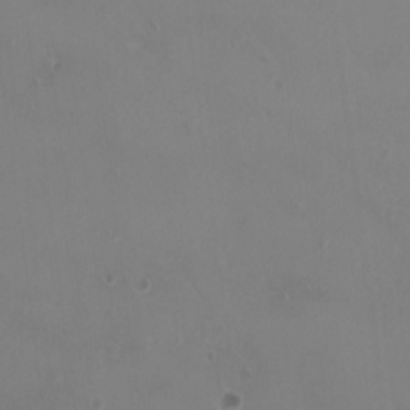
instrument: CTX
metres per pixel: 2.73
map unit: HNhu
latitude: 2.3467
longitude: 6.9353
